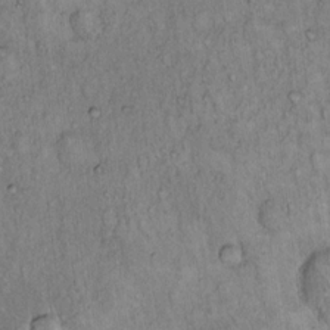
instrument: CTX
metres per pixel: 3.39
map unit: Hto
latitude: 13.8017
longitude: -57.2914
